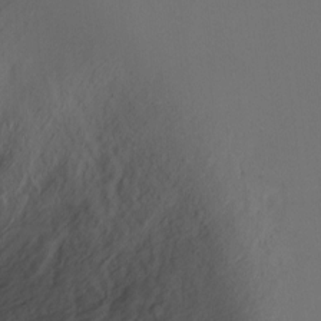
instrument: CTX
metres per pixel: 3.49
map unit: Ht
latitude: -6.7463
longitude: -35.0269
